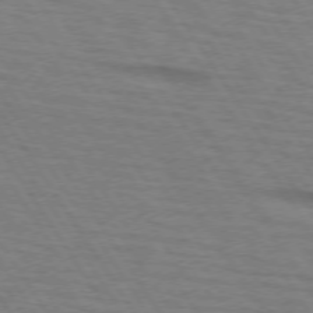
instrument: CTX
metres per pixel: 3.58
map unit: lApd
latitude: 73.1781
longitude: -72.9136
